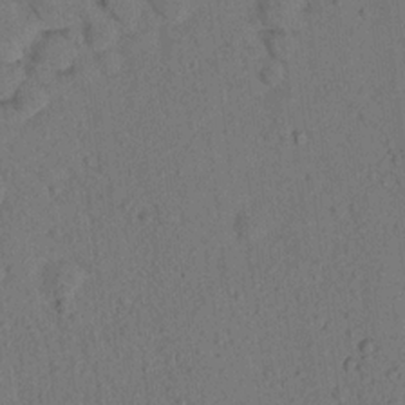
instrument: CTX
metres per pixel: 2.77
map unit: lHvf
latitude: 14.3468
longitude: 178.2172
